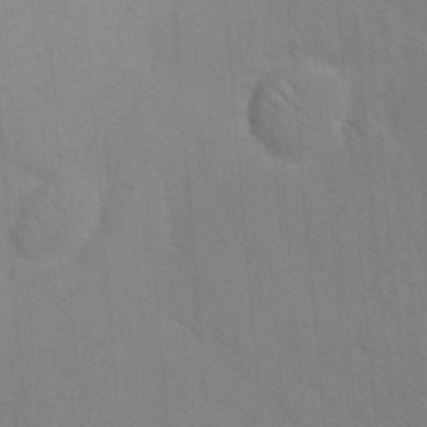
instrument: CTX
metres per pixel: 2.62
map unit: eHh
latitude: 19.0458
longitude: -64.1389
